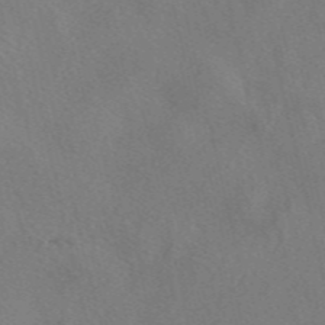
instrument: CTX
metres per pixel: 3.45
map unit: eAb
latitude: 47.3860
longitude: 112.4062
